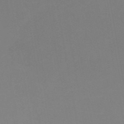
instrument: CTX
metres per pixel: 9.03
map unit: HNb
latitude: -50.7463
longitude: -50.7057
